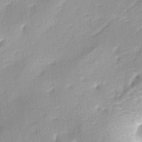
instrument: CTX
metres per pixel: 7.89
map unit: lAa
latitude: -4.6896
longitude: -125.0270
